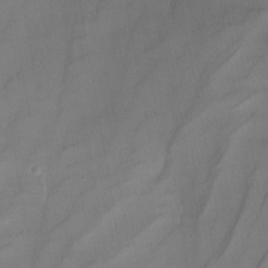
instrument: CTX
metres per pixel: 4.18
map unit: Nhu
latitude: -15.3132
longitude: -53.7261
